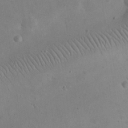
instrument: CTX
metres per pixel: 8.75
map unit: eHh
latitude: 24.9702
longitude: -66.9135
